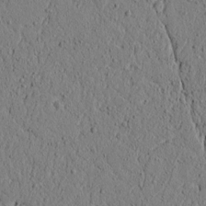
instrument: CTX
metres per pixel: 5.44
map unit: lAvf
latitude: 5.7261
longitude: 165.8423
